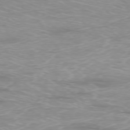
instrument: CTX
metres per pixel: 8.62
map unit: Ap
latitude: -77.1620
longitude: -80.7624
